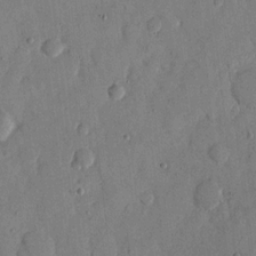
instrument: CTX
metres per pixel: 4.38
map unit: eHh
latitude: 13.1970
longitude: -68.0822
